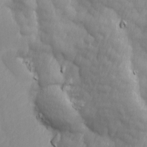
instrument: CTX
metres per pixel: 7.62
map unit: Ave
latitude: 13.5560
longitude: -105.6505
